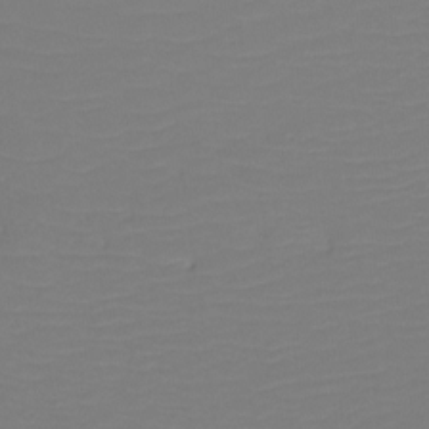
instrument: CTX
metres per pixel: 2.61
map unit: Htu
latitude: -13.6722
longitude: -49.5182
